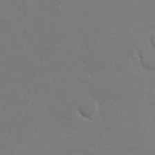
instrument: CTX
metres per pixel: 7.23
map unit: Hto
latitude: 8.7435
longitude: -31.1026
